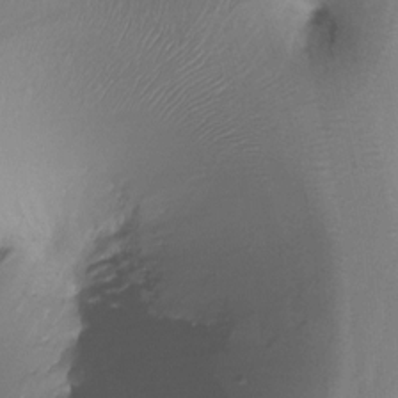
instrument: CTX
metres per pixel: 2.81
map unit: Ht
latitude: -17.7289
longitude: -44.8380
